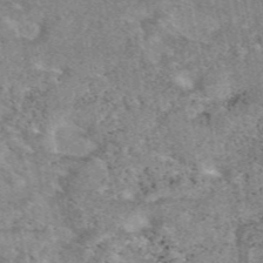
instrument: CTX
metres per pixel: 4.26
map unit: eAb
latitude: 47.9906
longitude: 120.8597
